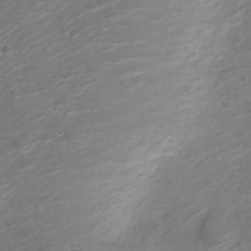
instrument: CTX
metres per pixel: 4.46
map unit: Nve
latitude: -20.3306
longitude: 106.3873
